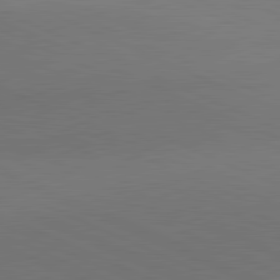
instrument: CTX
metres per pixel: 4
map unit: lApd
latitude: 81.3104
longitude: 136.6518
